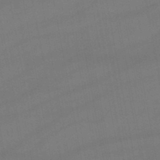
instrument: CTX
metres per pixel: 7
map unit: lHb
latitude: -47.1809
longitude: 73.5210
